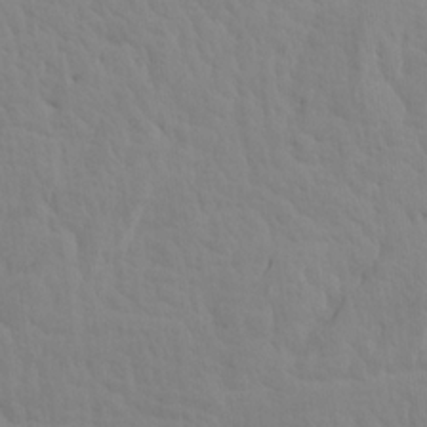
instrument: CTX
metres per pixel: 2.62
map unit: Aa
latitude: 18.0444
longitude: -143.6883
